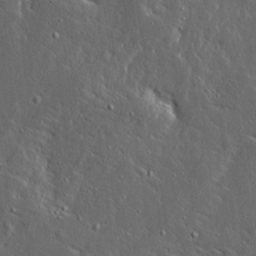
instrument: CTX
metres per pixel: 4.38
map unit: Ave
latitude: 14.4790
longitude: -138.3278
